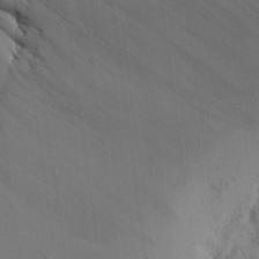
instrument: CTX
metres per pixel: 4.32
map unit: Aa
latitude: 25.5182
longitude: -131.9717
